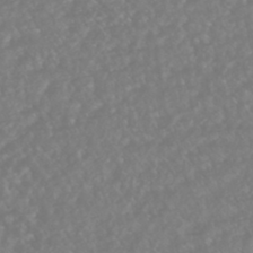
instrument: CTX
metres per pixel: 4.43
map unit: HNhu
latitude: -45.6155
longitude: 97.1620
